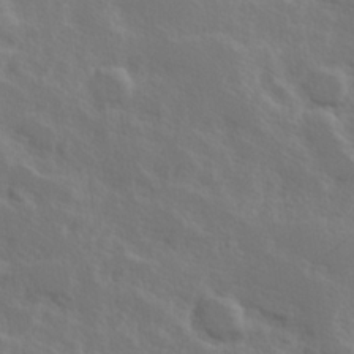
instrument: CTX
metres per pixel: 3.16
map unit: Hve
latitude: 25.3670
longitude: 145.2565
